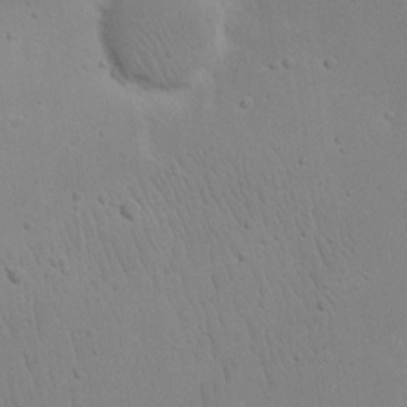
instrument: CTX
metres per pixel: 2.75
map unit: eHh
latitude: 17.1214
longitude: -72.3468
